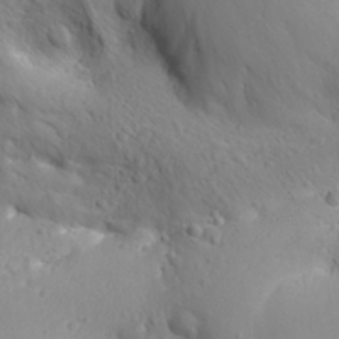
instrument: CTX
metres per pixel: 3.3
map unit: Aa
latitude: 30.7436
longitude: -143.1025
